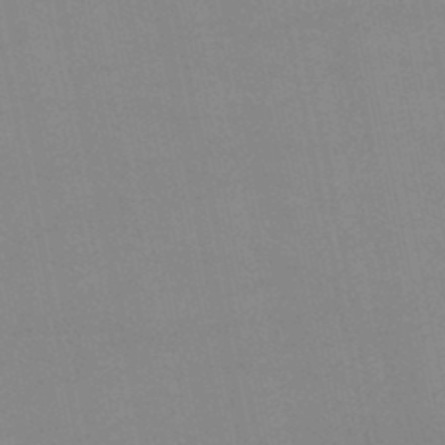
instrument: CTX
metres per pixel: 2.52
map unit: lHb
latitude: -45.7856
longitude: 58.4251
